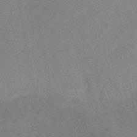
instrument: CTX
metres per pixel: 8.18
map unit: lHb
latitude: -40.8408
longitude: 68.7463
